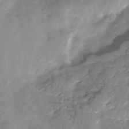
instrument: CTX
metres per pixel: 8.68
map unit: Nhe
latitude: -32.5007
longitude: -92.1577
